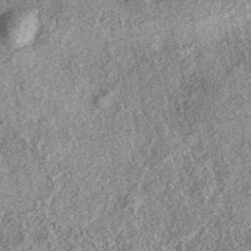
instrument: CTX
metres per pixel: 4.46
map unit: eAb
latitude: 37.4615
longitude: 108.5574
